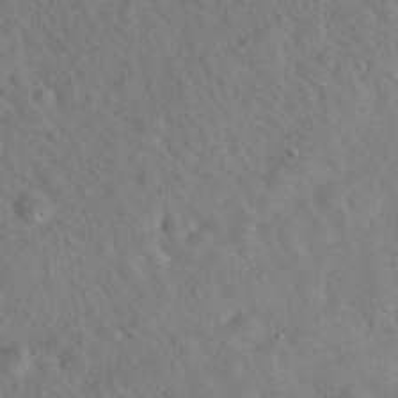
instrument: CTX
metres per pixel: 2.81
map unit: Hto
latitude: 19.8772
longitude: -53.9339
